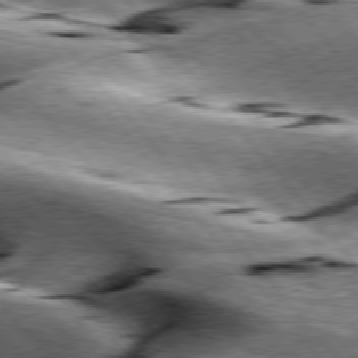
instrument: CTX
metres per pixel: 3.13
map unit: lApd
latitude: 76.8947
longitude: -60.7624
